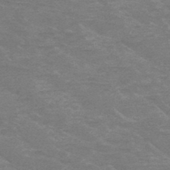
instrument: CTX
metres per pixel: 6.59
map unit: HNb
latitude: -48.1984
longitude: -49.2348
